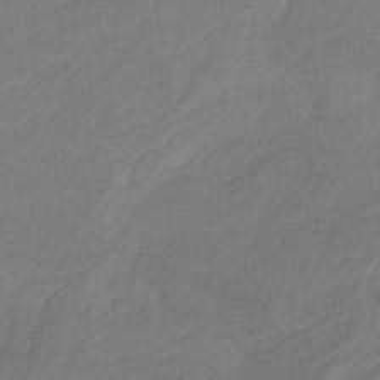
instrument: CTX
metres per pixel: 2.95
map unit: lHb
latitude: -32.1795
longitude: 63.8044
